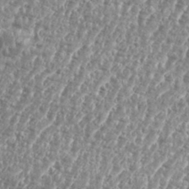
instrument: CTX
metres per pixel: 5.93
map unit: eHh
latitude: 35.4048
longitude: -135.0269
